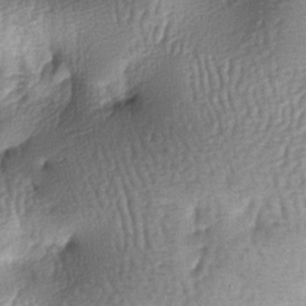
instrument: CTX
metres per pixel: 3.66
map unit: lAa
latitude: -6.5007
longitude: -127.2159
